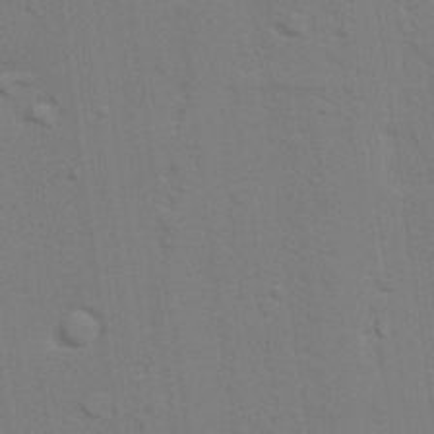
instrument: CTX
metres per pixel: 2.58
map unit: lAvf
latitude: 27.1970
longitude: -108.6301
